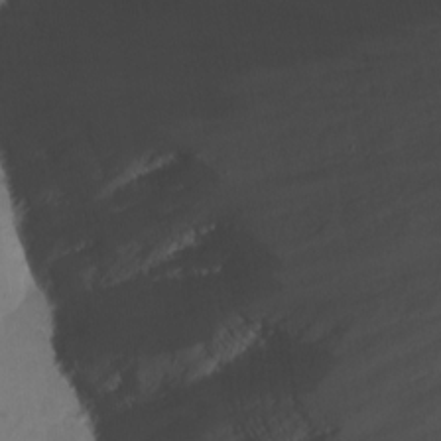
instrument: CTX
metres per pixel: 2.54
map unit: Nhu
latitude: -8.8030
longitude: -65.9150
